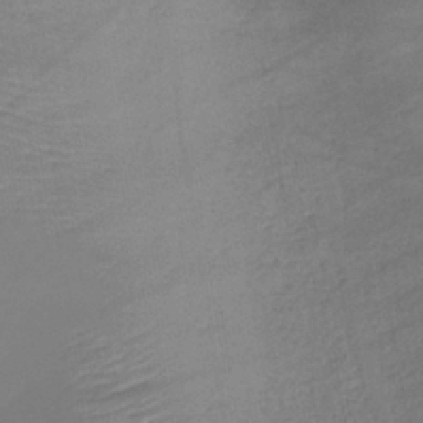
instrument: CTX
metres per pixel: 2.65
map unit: lHb
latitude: -37.8611
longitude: 68.3684
